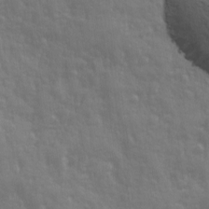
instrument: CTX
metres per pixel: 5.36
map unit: Ave
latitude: 12.9514
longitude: -103.7827
